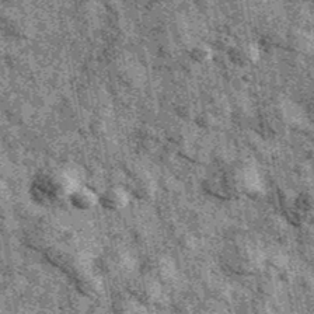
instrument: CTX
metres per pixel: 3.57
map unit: Ave
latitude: 40.9325
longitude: -107.2537
